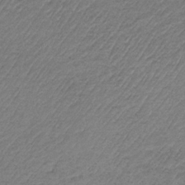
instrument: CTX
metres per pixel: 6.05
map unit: HNb
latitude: -34.1417
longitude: 61.6155
